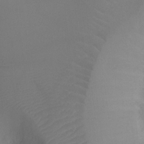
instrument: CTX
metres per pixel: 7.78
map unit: Ht
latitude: -9.7855
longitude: -23.0647
